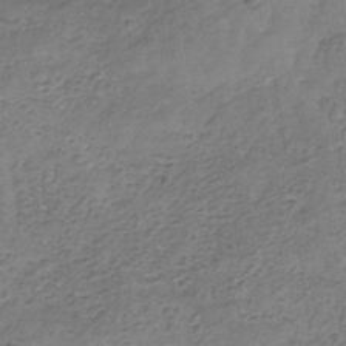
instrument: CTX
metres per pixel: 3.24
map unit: HNb
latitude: -32.1417
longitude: 59.5966
